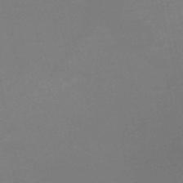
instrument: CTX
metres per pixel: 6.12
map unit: lHb
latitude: -37.7666
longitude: 73.2754
